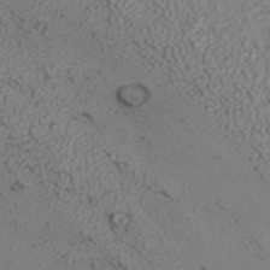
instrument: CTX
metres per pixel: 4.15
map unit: ANa
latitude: 40.7435
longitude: 23.3321
